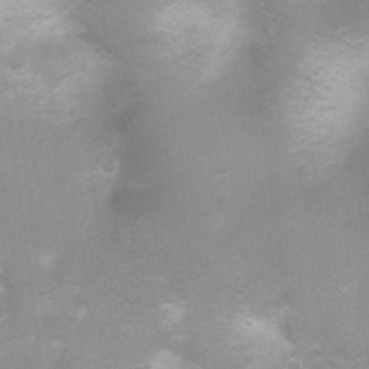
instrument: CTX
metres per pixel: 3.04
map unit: Nhu
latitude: 3.9717
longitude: -26.1767
